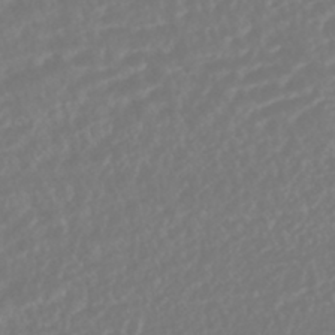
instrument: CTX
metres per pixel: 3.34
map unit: HNhu
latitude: -45.7289
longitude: 103.7856
